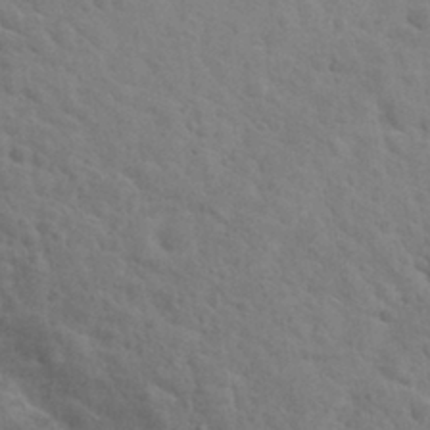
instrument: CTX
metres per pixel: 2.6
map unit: Nhu
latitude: 30.6302
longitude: -49.0081
